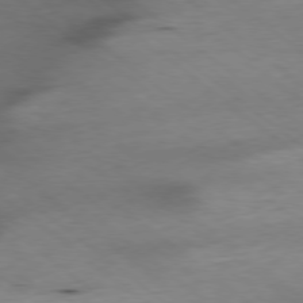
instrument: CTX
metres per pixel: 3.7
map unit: Ap
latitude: -78.8975
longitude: -91.0270
